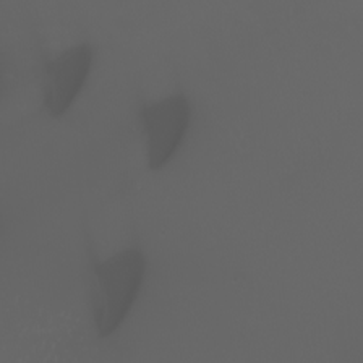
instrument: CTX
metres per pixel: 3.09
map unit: eHh
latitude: -2.6707
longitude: 19.8989
